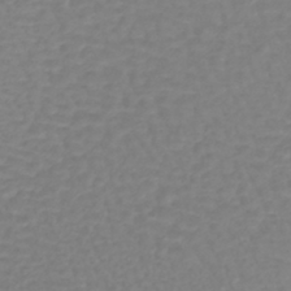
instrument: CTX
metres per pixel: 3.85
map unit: lHb
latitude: -42.3306
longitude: 67.3321
